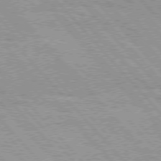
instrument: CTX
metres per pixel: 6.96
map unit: Hpe
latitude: 76.0255
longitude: -150.9135
